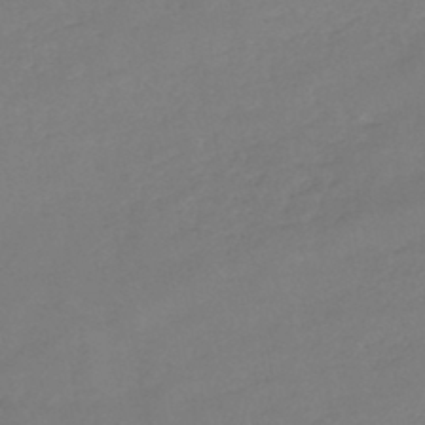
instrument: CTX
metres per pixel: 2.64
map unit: HNb
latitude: -45.7100
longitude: -35.6316
